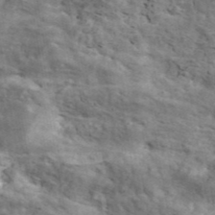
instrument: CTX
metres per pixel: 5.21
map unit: ANa
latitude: 41.7827
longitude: 16.2929
